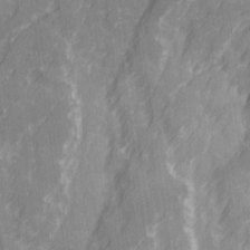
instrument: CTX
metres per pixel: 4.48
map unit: Ave
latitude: 20.3845
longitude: -131.9528
